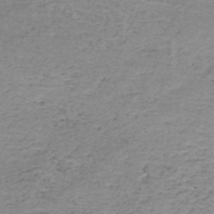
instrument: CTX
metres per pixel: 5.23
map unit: HNb
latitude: -50.2361
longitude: -54.0444
